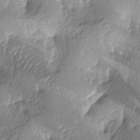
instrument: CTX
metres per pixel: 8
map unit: lAa
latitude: -4.2361
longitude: -125.0459
